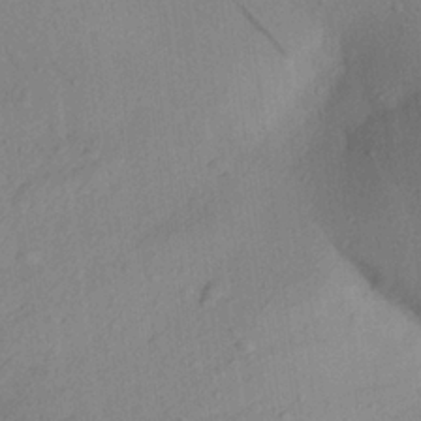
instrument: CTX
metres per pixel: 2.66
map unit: Aa
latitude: 24.9702
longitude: -143.5749
